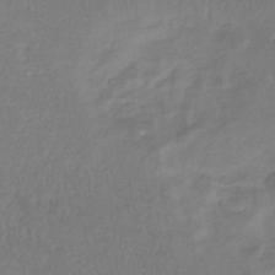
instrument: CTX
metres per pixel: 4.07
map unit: lHb
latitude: -33.5022
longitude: 72.3306
